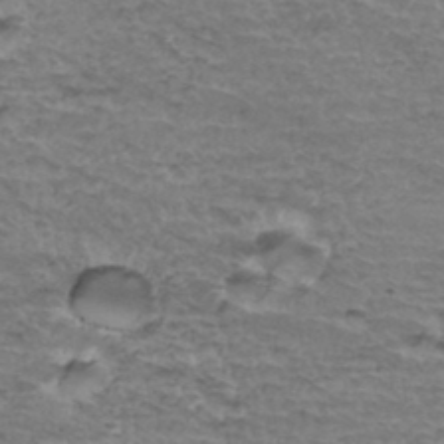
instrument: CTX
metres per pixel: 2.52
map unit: Hto
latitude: 35.7260
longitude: -44.9325
